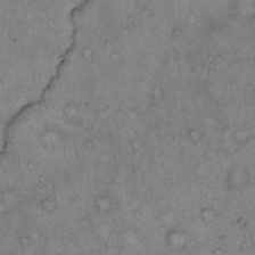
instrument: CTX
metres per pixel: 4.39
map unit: Hto
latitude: 12.3278
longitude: -58.6302
